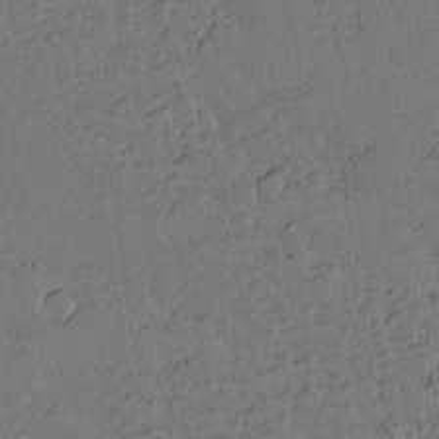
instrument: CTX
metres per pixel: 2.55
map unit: lAvf
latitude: 15.2537
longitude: -127.4427
